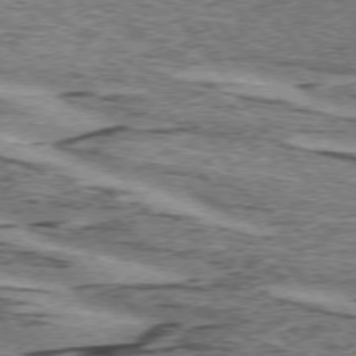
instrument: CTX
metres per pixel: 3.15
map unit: lApd
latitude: 74.4223
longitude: -76.3467
